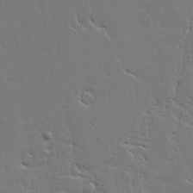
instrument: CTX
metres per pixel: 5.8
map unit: Aa
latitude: 17.4615
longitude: -125.3292
